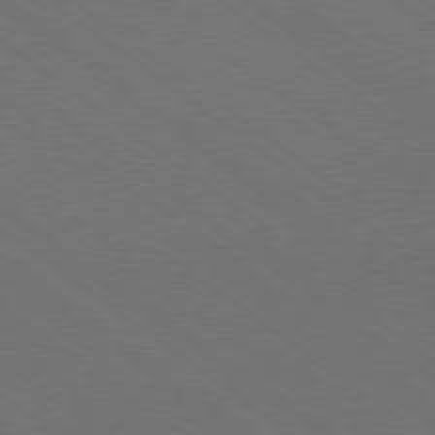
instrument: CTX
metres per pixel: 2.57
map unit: Ap
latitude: -79.4454
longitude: -64.6490
